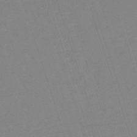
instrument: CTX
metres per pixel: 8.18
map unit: lHb
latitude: -49.2187
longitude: 81.5966
